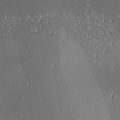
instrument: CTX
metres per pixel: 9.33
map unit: lAa
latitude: 1.5371
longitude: -116.6113
